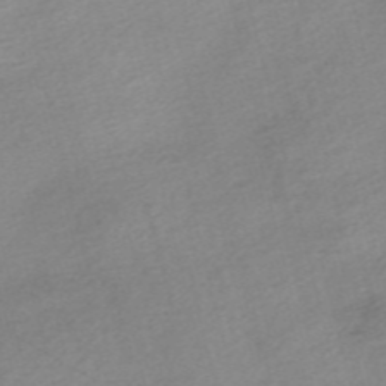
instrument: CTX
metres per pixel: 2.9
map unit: Nve
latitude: -56.4818
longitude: 53.8233
